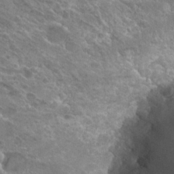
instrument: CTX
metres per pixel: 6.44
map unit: Hto
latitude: 24.8569
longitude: -45.2537
